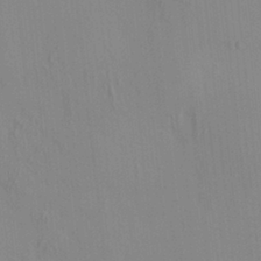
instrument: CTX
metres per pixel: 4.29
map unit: HNhu
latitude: 7.2537
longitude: 13.3888
